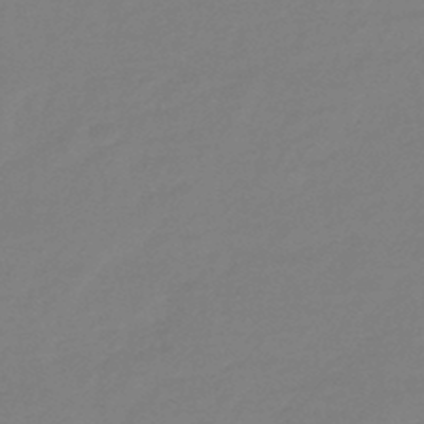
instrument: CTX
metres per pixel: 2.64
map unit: eHb
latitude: -45.7289
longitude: 88.3117
